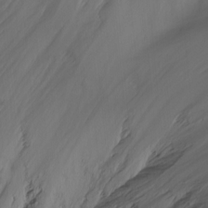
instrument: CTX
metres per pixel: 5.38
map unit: Nhu
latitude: -13.8045
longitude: -61.5371
